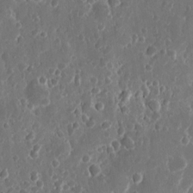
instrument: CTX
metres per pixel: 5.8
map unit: eHh
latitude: 11.4804
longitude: -72.2334
